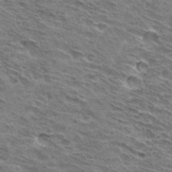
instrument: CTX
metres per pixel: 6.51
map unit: Hto
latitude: 31.7072
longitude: -44.8380
